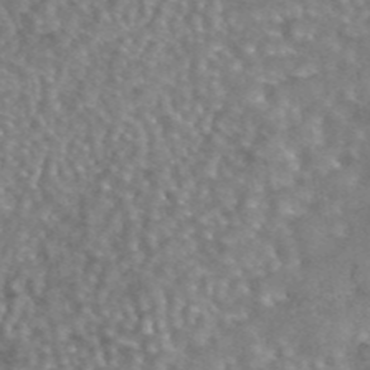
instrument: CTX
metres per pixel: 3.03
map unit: eAb
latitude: 44.5357
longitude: 107.0487
